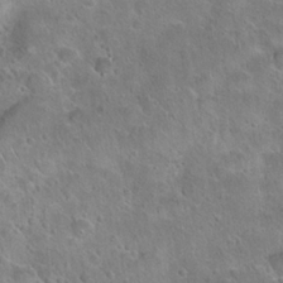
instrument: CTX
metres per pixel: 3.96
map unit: Hto
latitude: 21.6694
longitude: -48.6113
